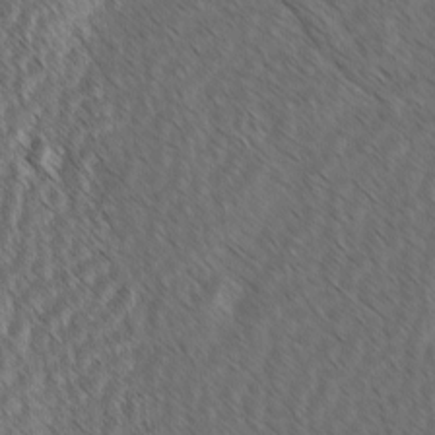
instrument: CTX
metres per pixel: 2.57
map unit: lAvf
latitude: -3.1998
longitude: -114.1199
